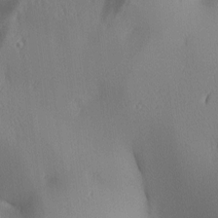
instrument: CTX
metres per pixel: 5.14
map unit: lAa
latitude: 3.6316
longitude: -116.8569
